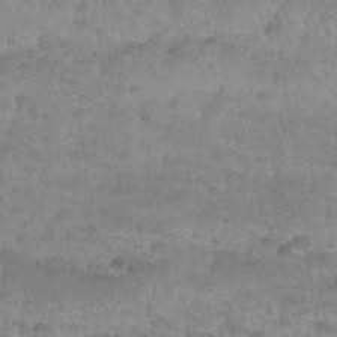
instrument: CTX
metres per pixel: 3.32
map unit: Nhu
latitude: 27.6505
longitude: -54.5357
